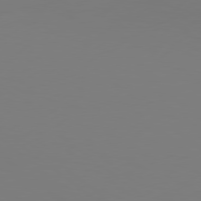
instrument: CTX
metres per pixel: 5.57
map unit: Hpe
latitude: 78.4223
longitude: -134.7246
